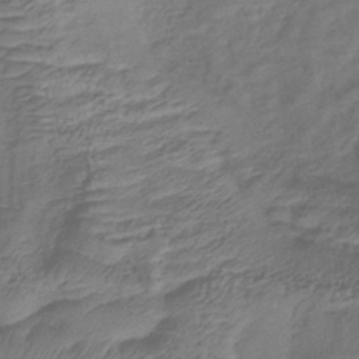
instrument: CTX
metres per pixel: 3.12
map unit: lHb
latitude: -39.2187
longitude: 75.1998
